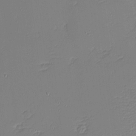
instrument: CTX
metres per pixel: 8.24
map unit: eHh
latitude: -4.3684
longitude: -81.1781
